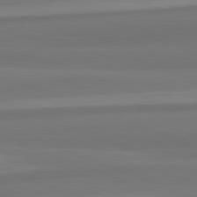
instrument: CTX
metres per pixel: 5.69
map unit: lApd
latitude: 82.2711
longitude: 176.9353
